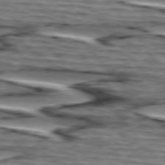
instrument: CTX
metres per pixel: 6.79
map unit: lApd
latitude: 75.0081
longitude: -72.7625
